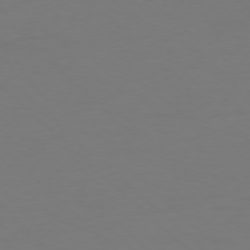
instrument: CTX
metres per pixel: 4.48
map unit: Ap
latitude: -76.1795
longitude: -79.6694
